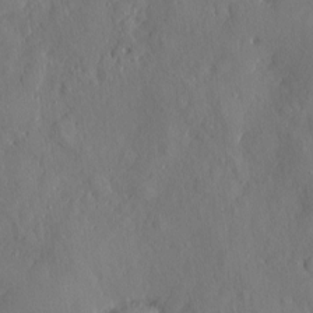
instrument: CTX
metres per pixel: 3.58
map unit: eHh
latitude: 4.4979
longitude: -75.0270
